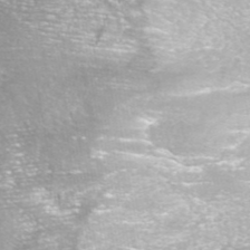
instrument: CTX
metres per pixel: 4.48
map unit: ANa
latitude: 42.0444
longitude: 23.8423
